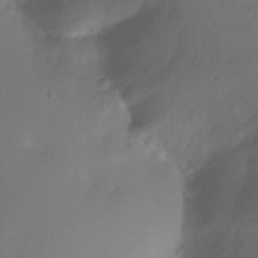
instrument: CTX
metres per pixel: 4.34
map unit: Nhu
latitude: -8.0094
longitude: -74.9703
